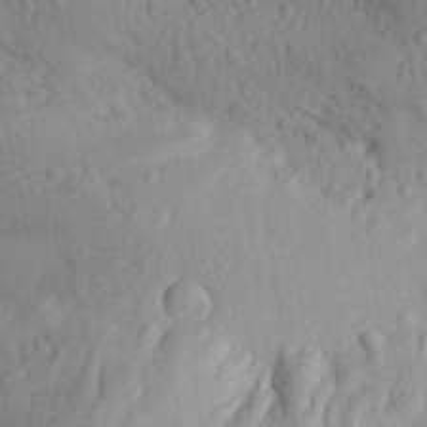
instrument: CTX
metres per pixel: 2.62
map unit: Aa
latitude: 30.6869
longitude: -144.2333
